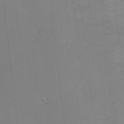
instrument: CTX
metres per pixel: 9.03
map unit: lHvf
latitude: -10.3306
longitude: -99.7827
